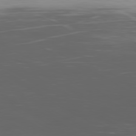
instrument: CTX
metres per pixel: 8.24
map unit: Ap
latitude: -79.6910
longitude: -77.3292
